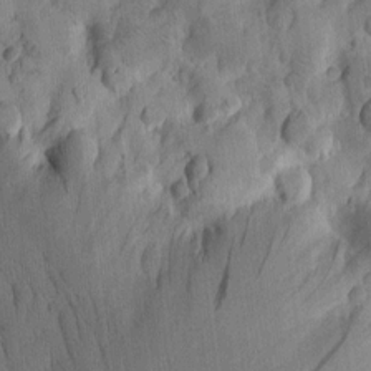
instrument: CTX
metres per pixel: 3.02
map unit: Htu
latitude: -3.6343
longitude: 172.5574
